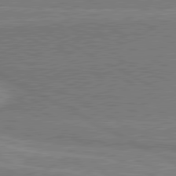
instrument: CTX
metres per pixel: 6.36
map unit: lApd
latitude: 80.8758
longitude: 142.0472
